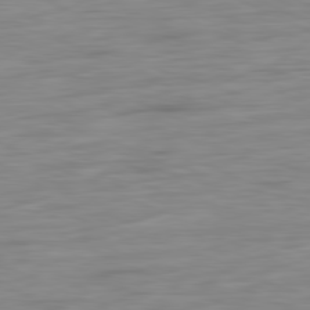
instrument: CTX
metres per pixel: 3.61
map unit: Ap
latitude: -81.6155
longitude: -76.8002
